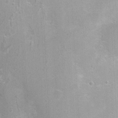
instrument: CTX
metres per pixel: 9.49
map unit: Nhu
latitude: 1.5749
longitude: -16.9324
